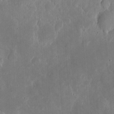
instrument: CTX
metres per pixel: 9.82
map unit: eHh
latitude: 5.4804
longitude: -70.4601
